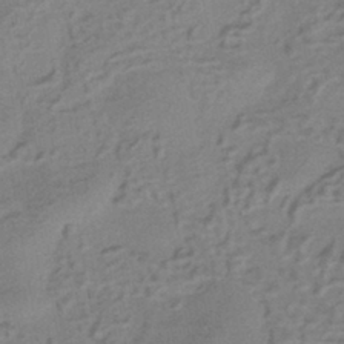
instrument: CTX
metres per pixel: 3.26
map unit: HNhu
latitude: -40.9164
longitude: 92.2173
